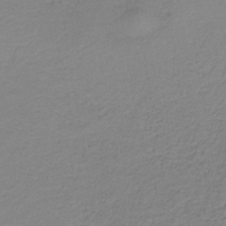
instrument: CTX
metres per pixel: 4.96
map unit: eAb
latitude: -35.6911
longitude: 52.5195
